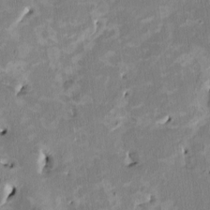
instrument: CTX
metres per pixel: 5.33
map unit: HNhu
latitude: 2.2900
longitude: -4.3845
